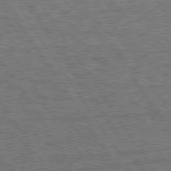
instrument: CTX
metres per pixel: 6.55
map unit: Hpe
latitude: 75.2537
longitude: -155.3293
